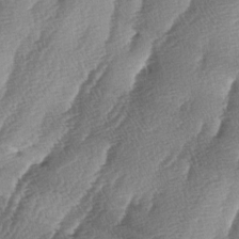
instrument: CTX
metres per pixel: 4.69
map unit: lAa
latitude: -4.8219
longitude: -129.4804
